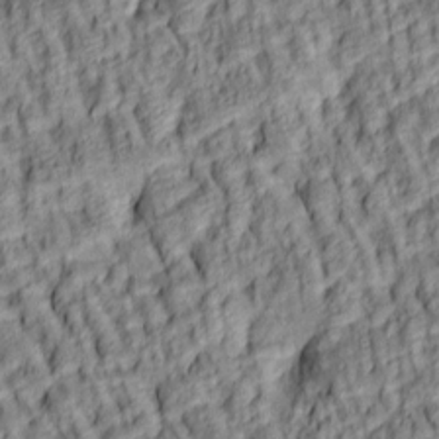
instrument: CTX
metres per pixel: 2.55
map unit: lAa
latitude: 5.1214
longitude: -115.8961
